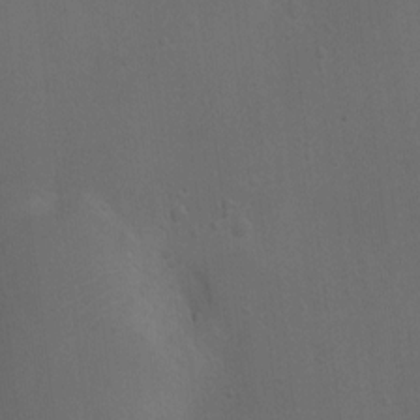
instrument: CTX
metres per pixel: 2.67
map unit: Ht
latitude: 4.6113
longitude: -28.9136
